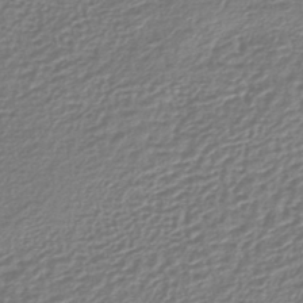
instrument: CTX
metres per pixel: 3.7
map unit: lHb
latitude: -42.7274
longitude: 70.9731
